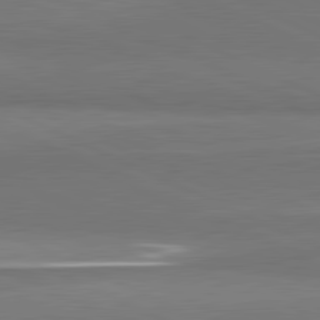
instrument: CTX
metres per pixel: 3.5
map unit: lApd
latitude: 81.5371
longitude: 156.8408
